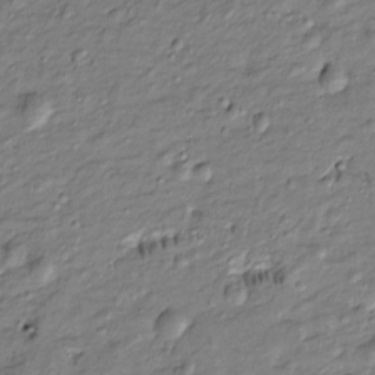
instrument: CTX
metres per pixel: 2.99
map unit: Htu
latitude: -8.1795
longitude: 177.2565
